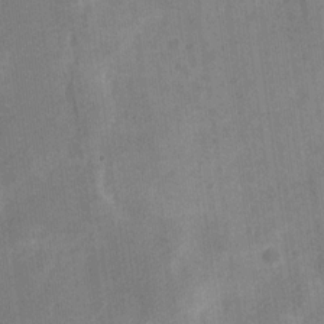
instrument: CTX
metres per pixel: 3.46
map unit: Nve
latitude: -24.7841
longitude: 106.6519
